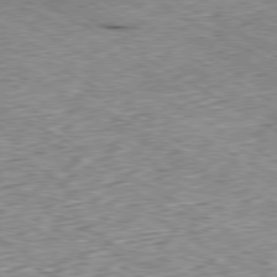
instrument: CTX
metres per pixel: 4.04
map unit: Ap
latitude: -80.6330
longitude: -48.9325
